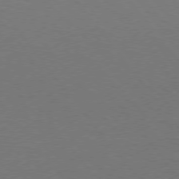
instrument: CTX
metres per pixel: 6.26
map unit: Hpe
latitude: 75.6883
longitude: -144.2711
